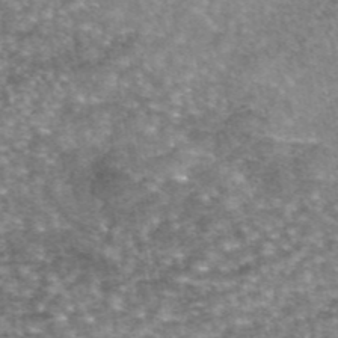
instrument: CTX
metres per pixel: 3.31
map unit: eAb
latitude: 45.4426
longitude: 104.3684
